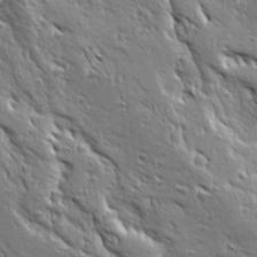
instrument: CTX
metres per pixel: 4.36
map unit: Ave
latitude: 19.5371
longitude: -136.9325
